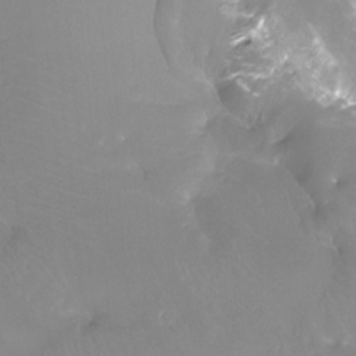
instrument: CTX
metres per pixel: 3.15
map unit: Htu
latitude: -13.5210
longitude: -46.6491
